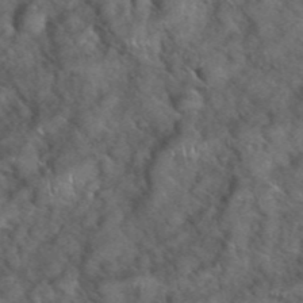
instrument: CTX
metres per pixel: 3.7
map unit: eHh
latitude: 39.4615
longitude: -56.6301
